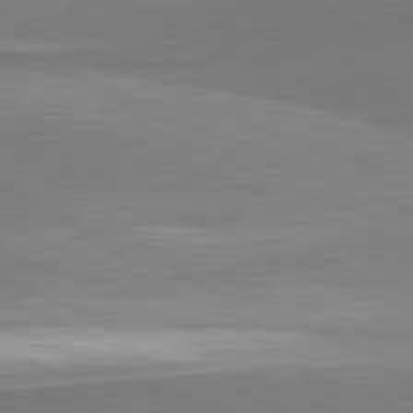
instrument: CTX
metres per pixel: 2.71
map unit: lApd
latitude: 81.8961
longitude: 160.3495
